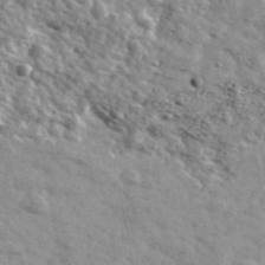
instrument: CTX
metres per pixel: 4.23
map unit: Ave
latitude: 41.8394
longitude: -108.6301
